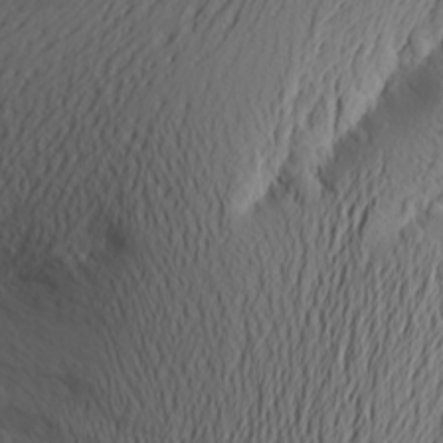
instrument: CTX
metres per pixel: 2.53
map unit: Aa
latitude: 24.0633
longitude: -146.1767
